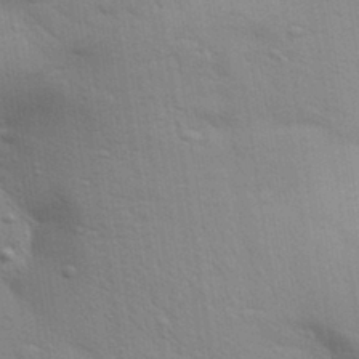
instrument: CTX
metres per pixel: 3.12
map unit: Aa
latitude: 32.1011
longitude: -146.3279
